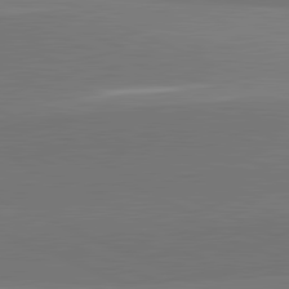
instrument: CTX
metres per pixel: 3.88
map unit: lApd
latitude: 82.0822
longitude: 151.2187
